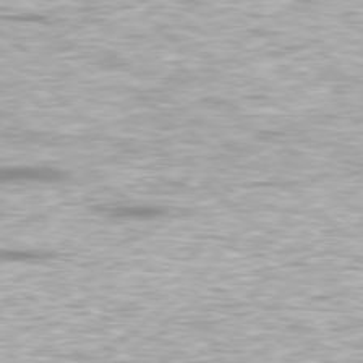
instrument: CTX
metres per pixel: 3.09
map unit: Ap
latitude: -79.9556
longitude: -61.3481
